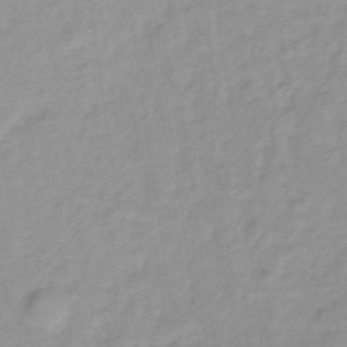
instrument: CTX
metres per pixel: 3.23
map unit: lHb
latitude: -31.9745
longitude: 64.7652
